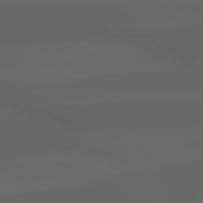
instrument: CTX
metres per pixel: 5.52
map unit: Hpe
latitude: 77.9150
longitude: -166.1388
